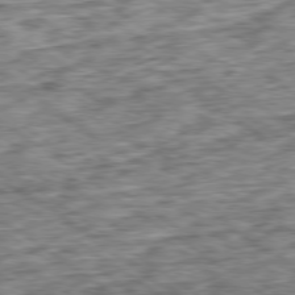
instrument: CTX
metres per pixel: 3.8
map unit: Ap
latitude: -79.4643
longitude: -75.6316
